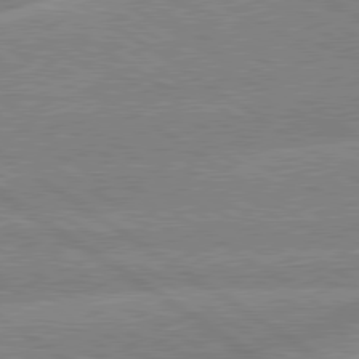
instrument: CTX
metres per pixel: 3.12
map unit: lApd
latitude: 79.6127
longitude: -132.4601
